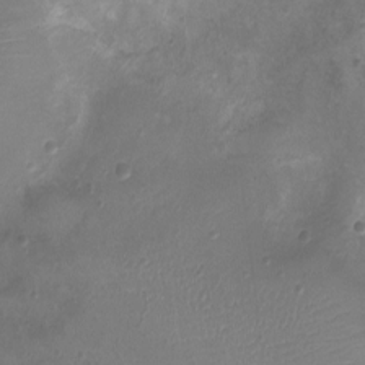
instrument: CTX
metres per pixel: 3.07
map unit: Ht
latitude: -7.6533
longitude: -18.8758
